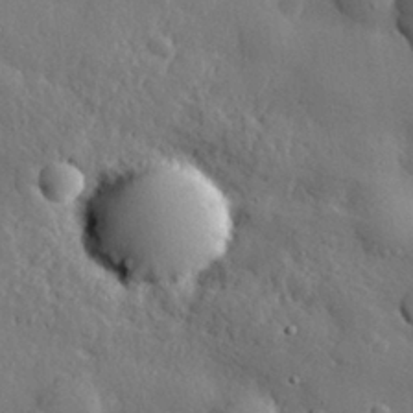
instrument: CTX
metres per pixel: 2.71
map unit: eHh
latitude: 30.4034
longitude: -80.5924
